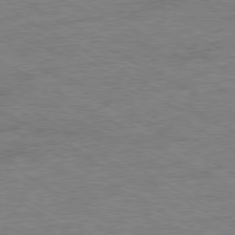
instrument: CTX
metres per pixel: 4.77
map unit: Ap
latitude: -80.0661
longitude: -86.4601
